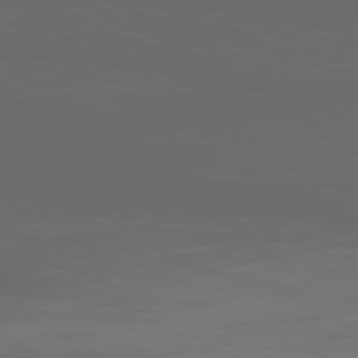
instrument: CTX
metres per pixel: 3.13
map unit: Ap
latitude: -79.9745
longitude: -93.7260
